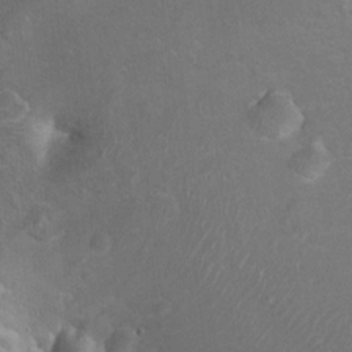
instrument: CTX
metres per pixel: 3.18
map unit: Hto
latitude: 8.8947
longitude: -30.9892
